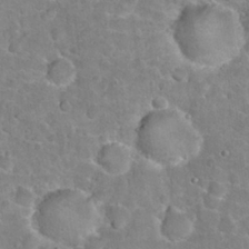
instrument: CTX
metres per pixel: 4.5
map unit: Hto
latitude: 21.1970
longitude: -47.6694
